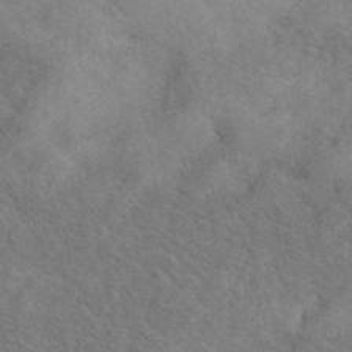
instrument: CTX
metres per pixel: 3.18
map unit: eAb
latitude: 40.2522
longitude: 108.0850
